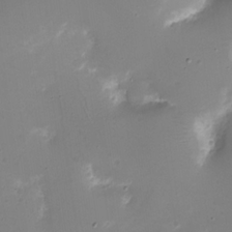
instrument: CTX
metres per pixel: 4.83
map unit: eHh
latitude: -5.7288
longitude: -78.2334
